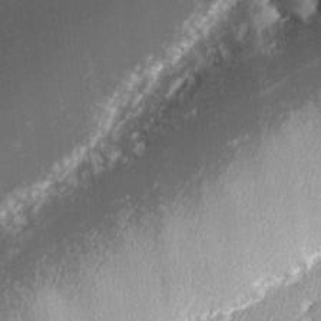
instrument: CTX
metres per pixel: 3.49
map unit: lHvf
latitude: -13.7289
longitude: -104.3845
